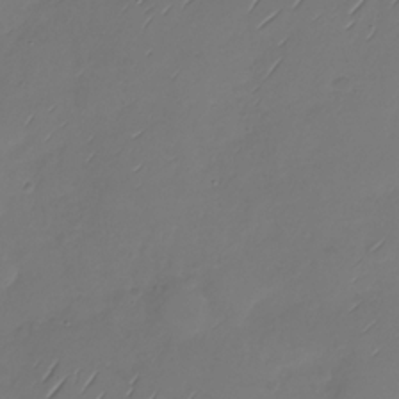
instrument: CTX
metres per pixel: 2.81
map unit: Nhu
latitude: -28.9164
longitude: -59.9339
